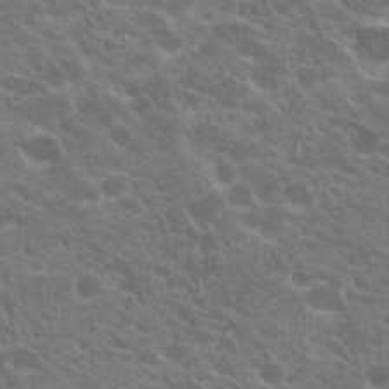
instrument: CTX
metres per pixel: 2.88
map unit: Hto
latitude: 20.5168
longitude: -35.4993
